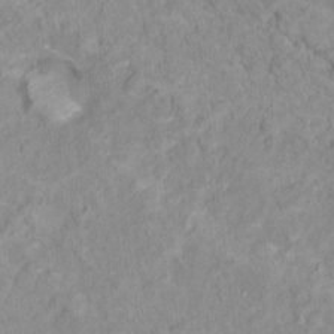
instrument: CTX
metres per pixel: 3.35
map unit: Nhu
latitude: 16.2145
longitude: -31.6127
